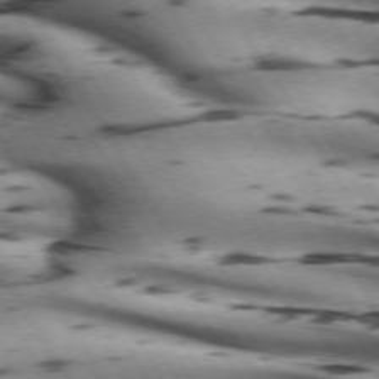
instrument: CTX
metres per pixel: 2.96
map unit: lApd
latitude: 71.8583
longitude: -52.4790
